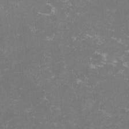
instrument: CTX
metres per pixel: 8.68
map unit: lHvf
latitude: -13.5399
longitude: -98.8569
